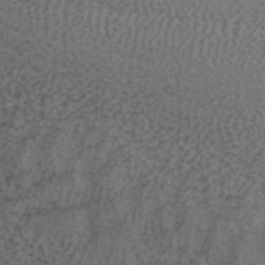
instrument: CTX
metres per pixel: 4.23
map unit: ANa
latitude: 39.9906
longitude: 29.0298
